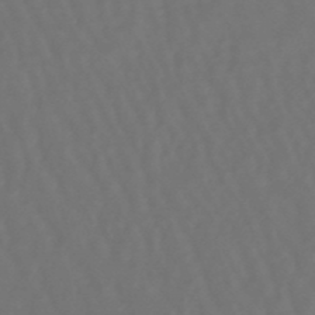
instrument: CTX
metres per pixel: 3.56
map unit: lHb
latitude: -47.9367
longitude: 79.1431
